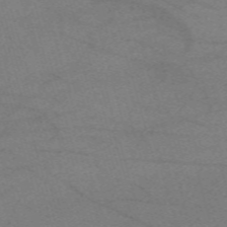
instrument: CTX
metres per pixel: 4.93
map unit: eHh
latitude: -61.3132
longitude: 54.0661
